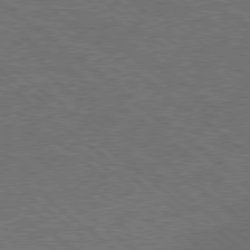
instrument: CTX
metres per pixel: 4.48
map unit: lApd
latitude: 77.3481
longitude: -58.5546
